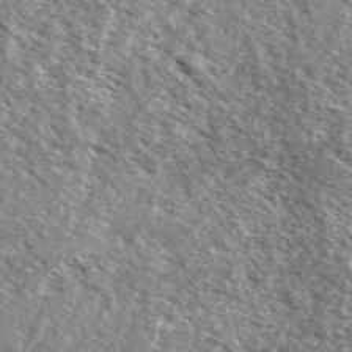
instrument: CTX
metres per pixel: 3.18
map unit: Ave
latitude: 37.9528
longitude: -110.2712
